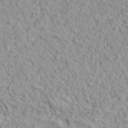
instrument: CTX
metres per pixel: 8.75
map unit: lHvf
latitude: 38.6679
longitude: -89.7639
